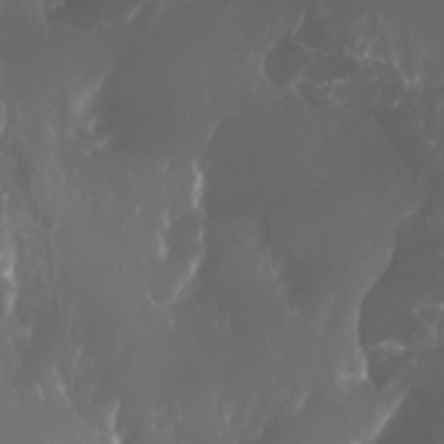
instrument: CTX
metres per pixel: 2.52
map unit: Nhu
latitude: -7.1053
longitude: -74.4790
